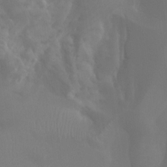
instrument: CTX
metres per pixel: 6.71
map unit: Htu
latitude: -14.0661
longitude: -44.6301
